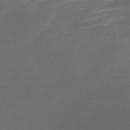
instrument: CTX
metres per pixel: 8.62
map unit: lHb
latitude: -41.9367
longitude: 77.0675
